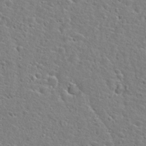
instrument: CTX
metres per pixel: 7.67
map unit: Hto
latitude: 25.3103
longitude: -47.9717
